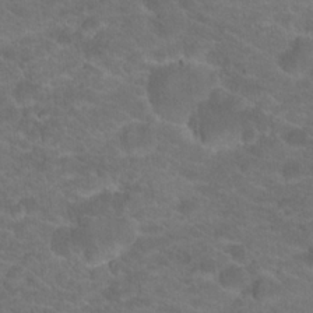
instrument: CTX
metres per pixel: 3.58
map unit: Hto
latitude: 19.3859
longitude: -38.0255
